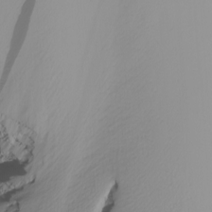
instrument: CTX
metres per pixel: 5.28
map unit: Nhu
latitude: -5.1998
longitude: -95.7450
